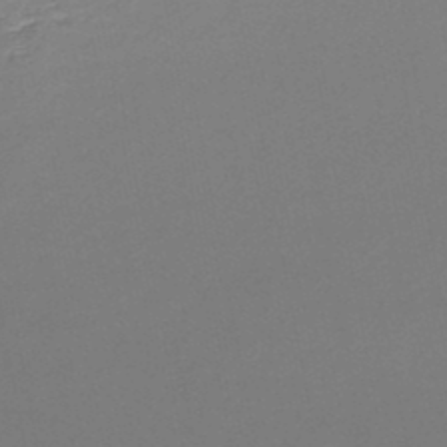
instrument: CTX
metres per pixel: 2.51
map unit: lHb
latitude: -47.0675
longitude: 75.0487
